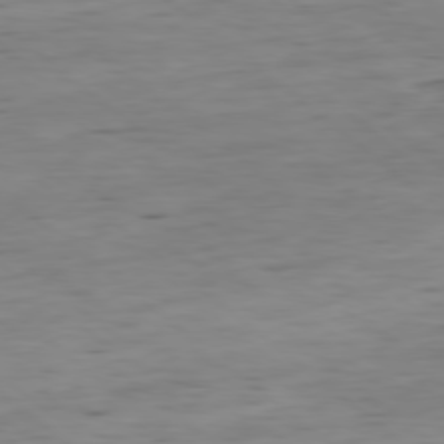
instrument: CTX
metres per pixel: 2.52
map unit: Ap
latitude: -78.9352
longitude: -59.9339
